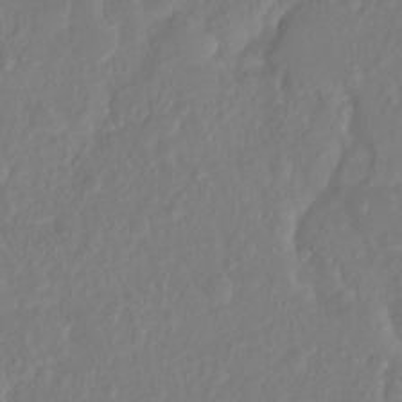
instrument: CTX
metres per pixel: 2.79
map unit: Ht
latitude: -14.1606
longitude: -57.1403
